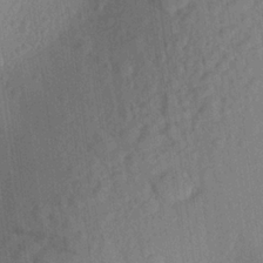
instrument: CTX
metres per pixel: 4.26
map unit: Aa
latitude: 23.6694
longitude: -147.7450
